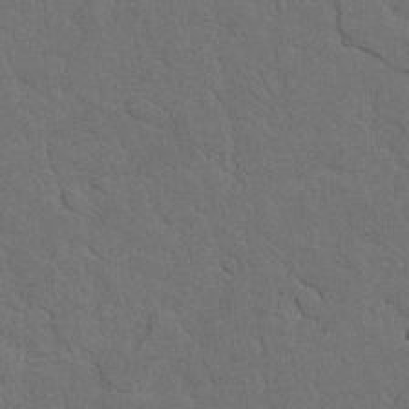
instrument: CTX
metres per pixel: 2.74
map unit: Nhu
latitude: 21.8773
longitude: -74.6113
